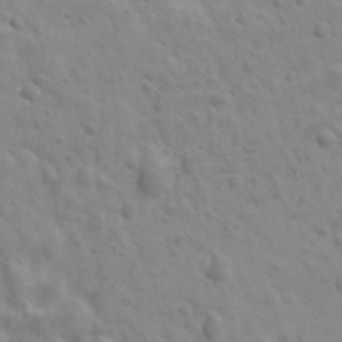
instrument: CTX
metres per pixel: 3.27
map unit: Ave
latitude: 17.9339
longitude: -133.3104
